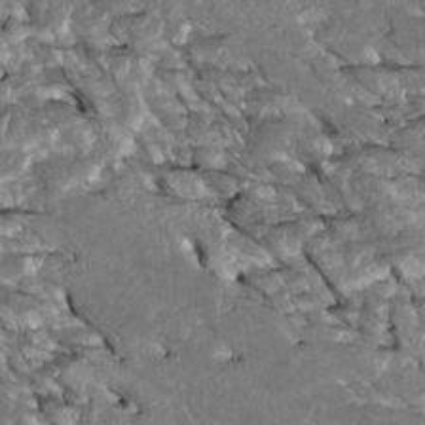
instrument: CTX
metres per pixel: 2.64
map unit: Htu
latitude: 1.8961
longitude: 144.8597
